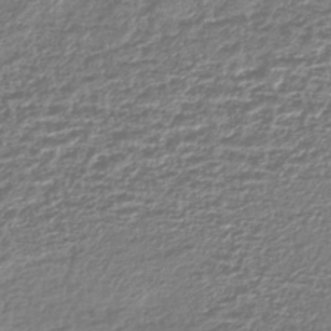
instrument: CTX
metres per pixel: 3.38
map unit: lHb
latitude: -41.6533
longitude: 72.1228
